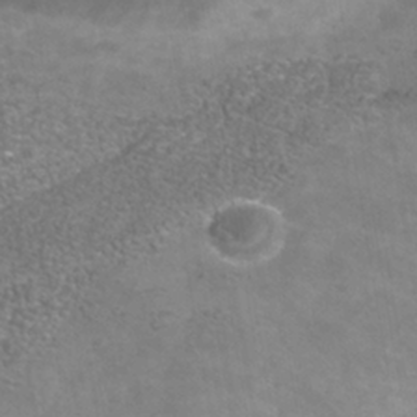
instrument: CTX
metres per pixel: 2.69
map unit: Nhu
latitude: -41.4265
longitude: -84.9325
